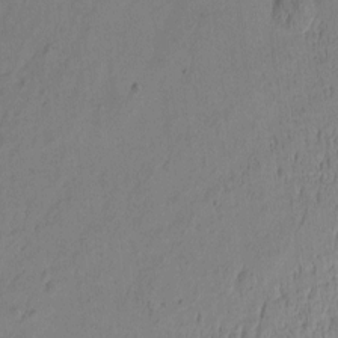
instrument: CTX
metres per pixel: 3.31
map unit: Htu
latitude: -5.0864
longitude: -179.8773
